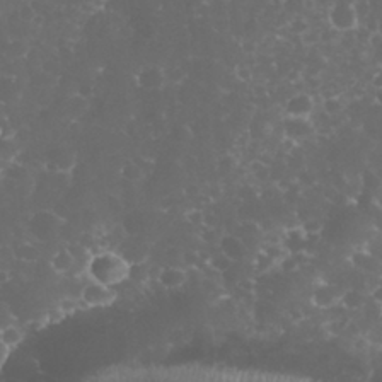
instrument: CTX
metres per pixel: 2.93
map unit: eHh
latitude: 32.8380
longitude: -63.2915
